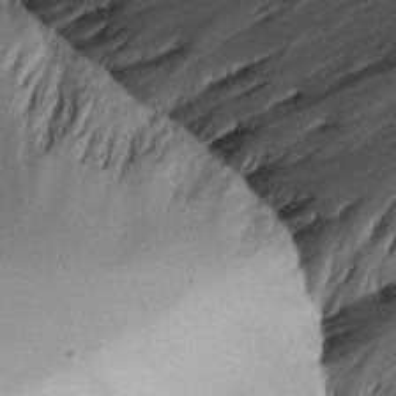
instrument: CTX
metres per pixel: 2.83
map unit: Aa
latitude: 14.3279
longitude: -140.2333
